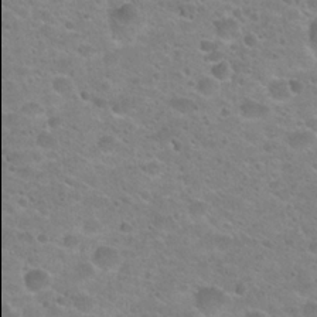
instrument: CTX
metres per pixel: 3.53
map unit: Hto
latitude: 22.0633
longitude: -49.9906
